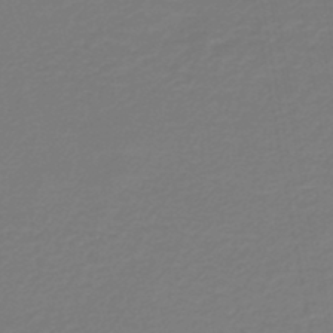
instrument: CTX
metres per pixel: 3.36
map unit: lHb
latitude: -46.1794
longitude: 62.8786
